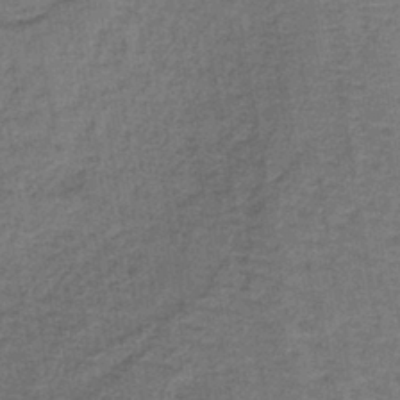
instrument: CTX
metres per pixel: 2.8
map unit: lHb
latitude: -40.7274
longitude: 59.5588
